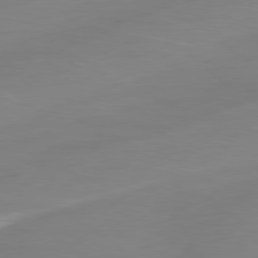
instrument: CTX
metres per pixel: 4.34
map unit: Ap
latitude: -79.9367
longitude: -60.7813
